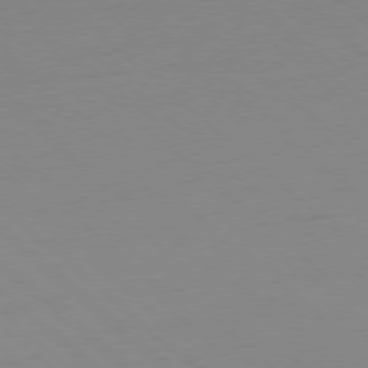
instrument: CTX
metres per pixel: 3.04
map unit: Ap
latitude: -78.3117
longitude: -57.4615
